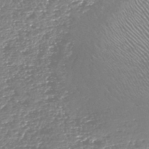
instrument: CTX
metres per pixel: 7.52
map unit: HNhu
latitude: -48.1039
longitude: 29.5021
